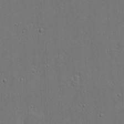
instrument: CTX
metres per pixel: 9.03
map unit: eHh
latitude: 19.4804
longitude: -72.9325
